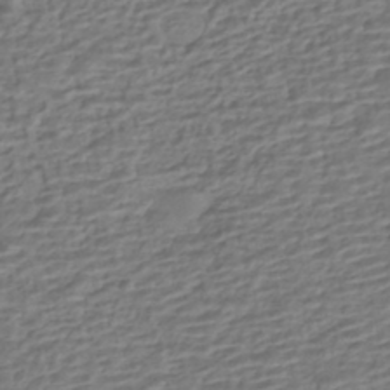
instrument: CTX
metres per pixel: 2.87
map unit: HNhu
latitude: -43.0108
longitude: 100.8974
